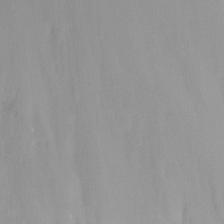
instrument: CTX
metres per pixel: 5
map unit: Ht
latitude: -14.8786
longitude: -51.0647
